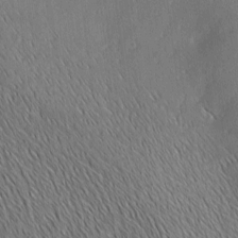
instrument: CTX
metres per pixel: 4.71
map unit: Ave
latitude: 1.9150
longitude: -115.1214
